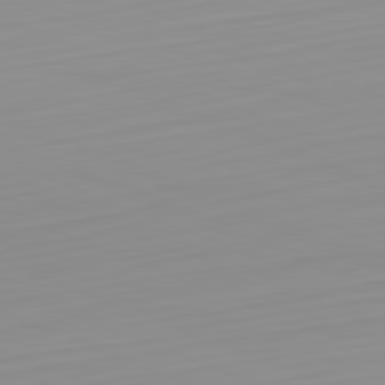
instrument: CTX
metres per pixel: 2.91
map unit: Hpe
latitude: -82.4818
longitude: 16.4440
